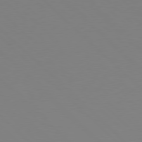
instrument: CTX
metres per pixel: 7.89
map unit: Hpe
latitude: 77.9339
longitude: -164.4034
